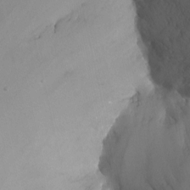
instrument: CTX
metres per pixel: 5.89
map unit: Nhu
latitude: -13.3321
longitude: -65.3293
